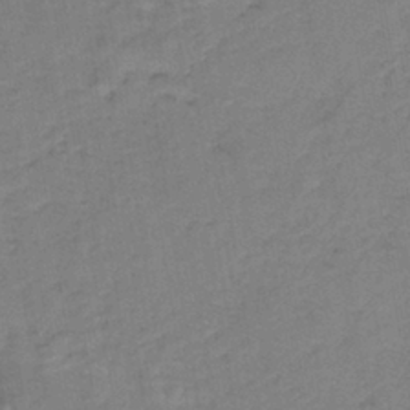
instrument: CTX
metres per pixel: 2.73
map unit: lHb
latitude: -38.2173
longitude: 58.9919
